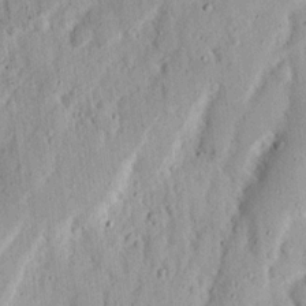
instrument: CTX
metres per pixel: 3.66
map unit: Ht
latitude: 12.8758
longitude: -74.0822
